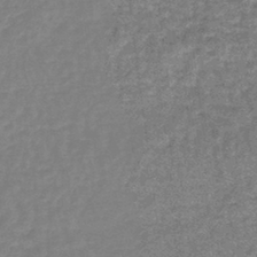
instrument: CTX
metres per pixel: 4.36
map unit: lHb
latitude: -44.1039
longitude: 66.3495
